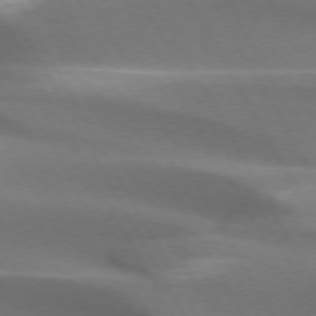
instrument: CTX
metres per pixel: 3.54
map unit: lApd
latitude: 72.9703
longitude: -50.9135
